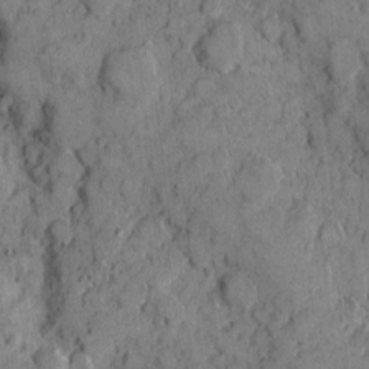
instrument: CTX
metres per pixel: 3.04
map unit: eHh
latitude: 7.6127
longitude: -63.7450
